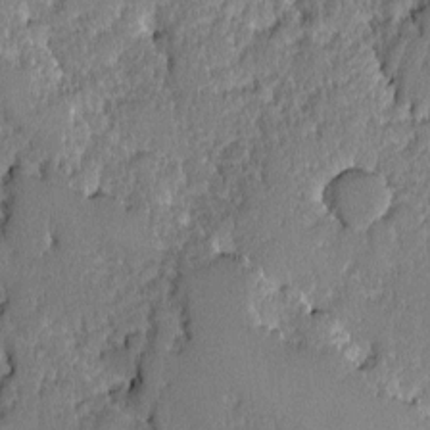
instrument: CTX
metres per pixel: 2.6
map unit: Ave
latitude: -8.9919
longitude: -116.3089
